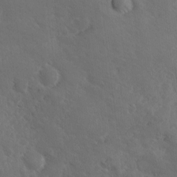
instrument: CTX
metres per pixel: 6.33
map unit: Ave
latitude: -9.9745
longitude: -119.3292
